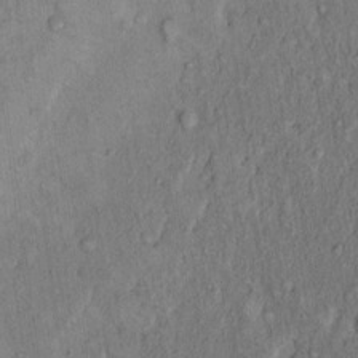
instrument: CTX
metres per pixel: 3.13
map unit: Hto
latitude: 12.9514
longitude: -58.5546
